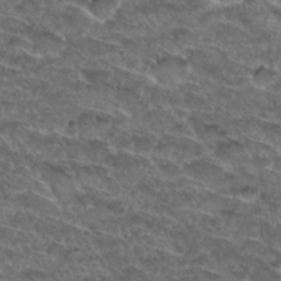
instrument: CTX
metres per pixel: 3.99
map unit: Nhu
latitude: 29.8583
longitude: -49.4426
